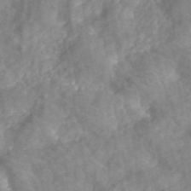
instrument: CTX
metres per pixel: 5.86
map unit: ANa
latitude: 43.8772
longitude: 24.4440
